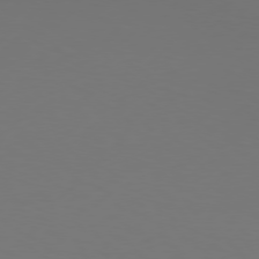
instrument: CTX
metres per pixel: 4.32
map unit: Hpe
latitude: 76.2333
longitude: -131.9906
